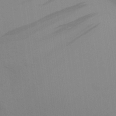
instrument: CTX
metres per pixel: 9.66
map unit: Aa
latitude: 28.9891
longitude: -139.6883
